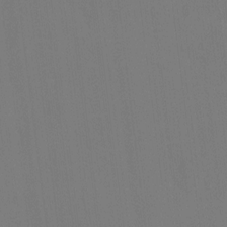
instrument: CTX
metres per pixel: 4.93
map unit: HNhu
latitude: 7.2726
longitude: 4.3873
